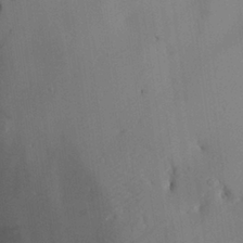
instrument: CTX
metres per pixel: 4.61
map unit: Aa
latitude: 27.1214
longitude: -131.2159
